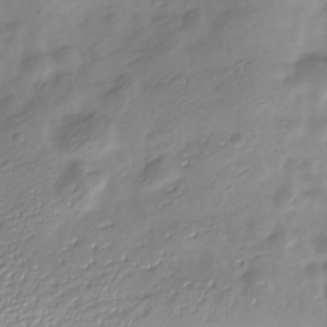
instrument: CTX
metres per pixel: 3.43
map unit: Nve
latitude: -21.8233
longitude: 107.2565
